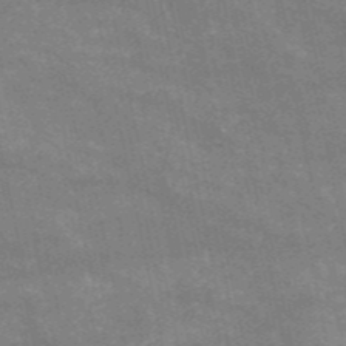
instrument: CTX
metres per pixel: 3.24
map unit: HNb
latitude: -53.0108
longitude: -39.9717
